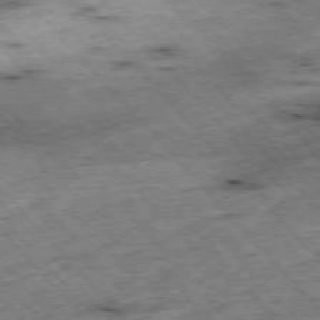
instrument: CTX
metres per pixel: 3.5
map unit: Hpe
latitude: -76.8030
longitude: -16.6302
